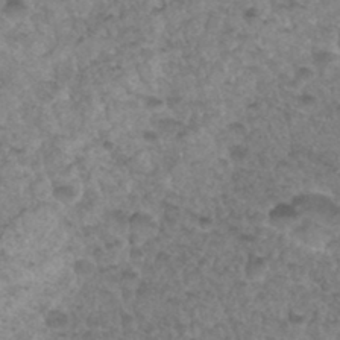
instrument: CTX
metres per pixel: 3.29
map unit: Hto
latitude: 33.2348
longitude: -49.5938
